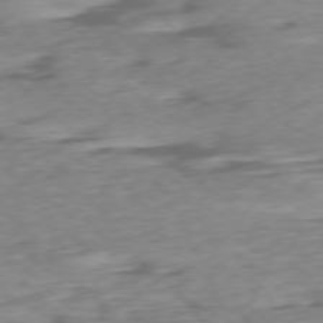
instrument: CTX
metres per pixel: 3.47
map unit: Ap
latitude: -76.6896
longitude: -78.2523
